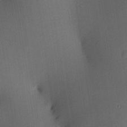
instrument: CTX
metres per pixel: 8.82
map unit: HNhu
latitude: 13.0270
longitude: 11.1242
